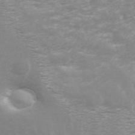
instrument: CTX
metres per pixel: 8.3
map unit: ANa
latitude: 45.2159
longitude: 30.9919
